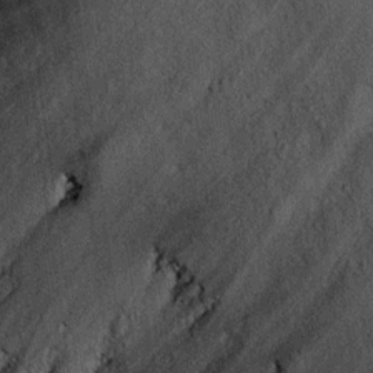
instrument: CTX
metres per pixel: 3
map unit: Ht
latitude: 11.9906
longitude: -39.5371
